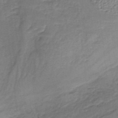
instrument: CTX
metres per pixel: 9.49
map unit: lHb
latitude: -37.1053
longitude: 58.9163
